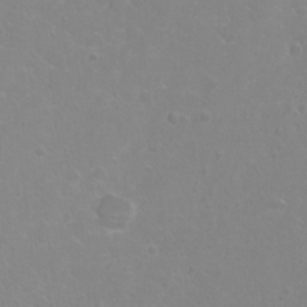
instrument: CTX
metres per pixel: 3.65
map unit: Hto
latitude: 2.7813
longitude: -33.4615
